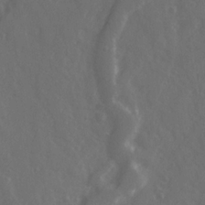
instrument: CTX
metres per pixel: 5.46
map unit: Ave
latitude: 21.3293
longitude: -131.9717
